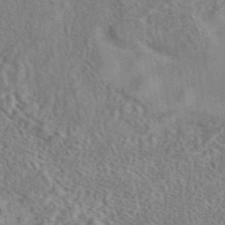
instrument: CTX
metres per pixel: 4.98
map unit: eAb
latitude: 42.3089
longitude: 110.4251
